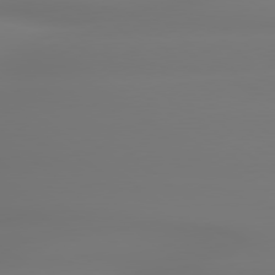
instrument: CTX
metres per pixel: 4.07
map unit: lApd
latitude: 79.3293
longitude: -136.0822
